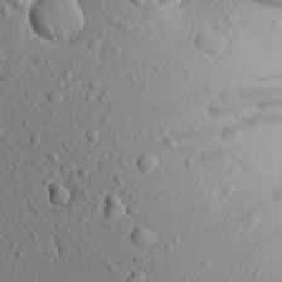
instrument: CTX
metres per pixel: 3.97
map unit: Aa
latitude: 18.5923
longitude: -148.1011
